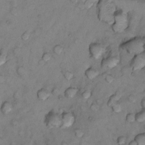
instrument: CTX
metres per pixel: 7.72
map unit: Nhu
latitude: 13.2348
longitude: -29.0080
